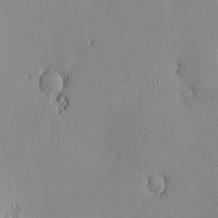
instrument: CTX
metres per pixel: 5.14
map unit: Nve
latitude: -8.7841
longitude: 173.5777
